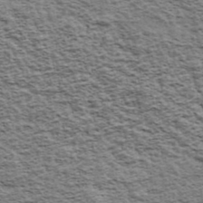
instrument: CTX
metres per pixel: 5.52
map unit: Ave
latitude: 43.4238
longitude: -111.6127
